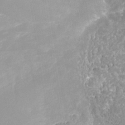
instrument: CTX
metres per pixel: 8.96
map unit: Nhe
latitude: -37.4454
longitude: -112.9325
